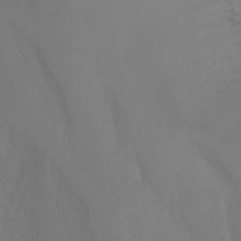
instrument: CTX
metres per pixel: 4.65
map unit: Nhu
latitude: -13.0864
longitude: -60.2900
